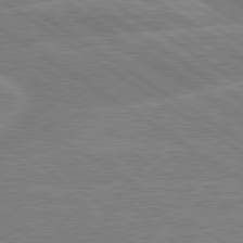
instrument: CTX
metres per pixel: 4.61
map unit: lApd
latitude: 79.3104
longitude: -130.8758
